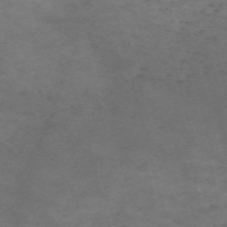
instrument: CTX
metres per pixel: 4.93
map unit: Nve
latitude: -59.0486
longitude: 59.9178
